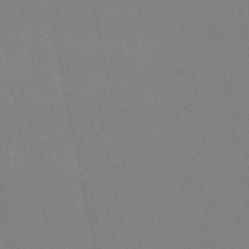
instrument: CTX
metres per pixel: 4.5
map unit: eHb
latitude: -49.9367
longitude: 67.3887
